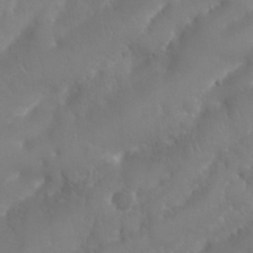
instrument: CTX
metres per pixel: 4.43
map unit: Nhu
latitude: 25.1781
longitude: -61.9150
